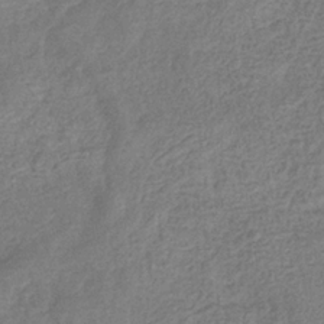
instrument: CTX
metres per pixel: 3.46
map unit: eHb
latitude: -33.8989
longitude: 76.5574
